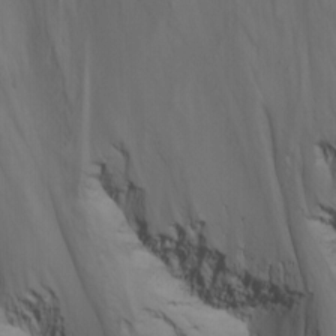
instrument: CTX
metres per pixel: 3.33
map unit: Nhu
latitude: -8.6329
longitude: -65.9339
